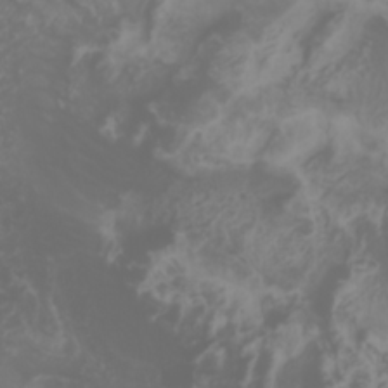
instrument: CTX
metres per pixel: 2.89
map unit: Htu
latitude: -0.7275
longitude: -77.5182
